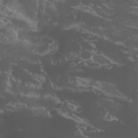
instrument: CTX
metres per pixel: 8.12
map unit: Nhu
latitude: -11.5777
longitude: -74.7435
